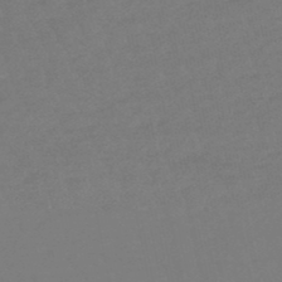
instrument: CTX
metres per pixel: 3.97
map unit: eHb
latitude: -48.8597
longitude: 85.7099
